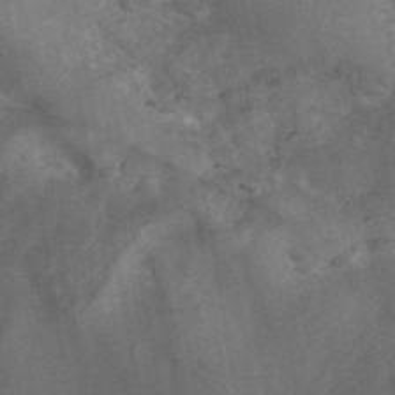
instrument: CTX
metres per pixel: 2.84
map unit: ANa
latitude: 42.9136
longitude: 16.5574
